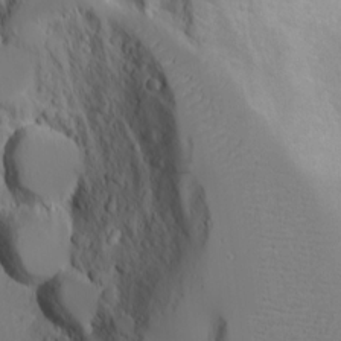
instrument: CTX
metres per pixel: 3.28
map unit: Aa
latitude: 18.5923
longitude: -125.0647
